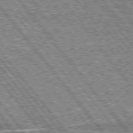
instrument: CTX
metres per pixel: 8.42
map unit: lApd
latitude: 75.6127
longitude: -77.2348
